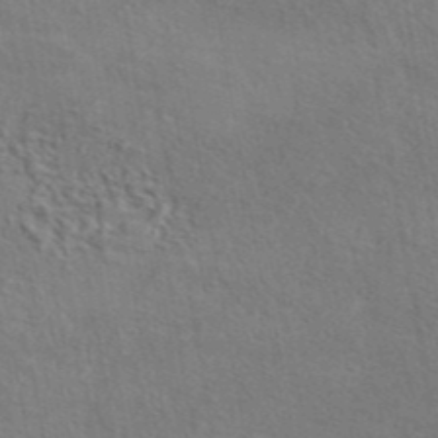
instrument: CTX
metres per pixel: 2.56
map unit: eAb
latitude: 43.0647
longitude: 113.3699
